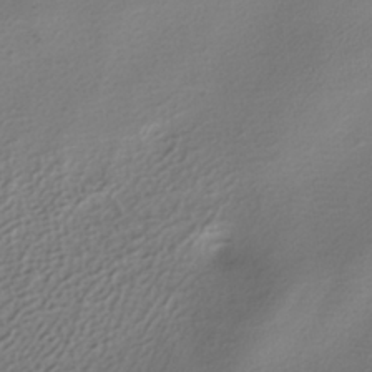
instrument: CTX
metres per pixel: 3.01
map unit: ANa
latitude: -36.9163
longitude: 94.8030
